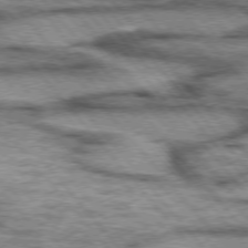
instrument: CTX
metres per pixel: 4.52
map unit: lApd
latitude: 75.4426
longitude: -49.5749
